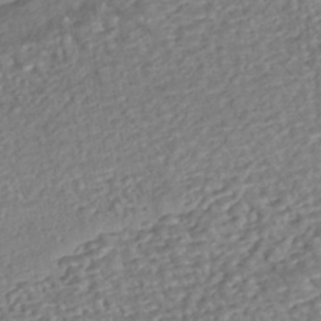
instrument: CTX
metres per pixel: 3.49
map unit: eHh
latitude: -43.7288
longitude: 120.5384
